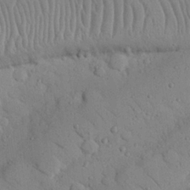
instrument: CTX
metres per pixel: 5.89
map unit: Nhu
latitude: 22.9892
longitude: -75.2159
